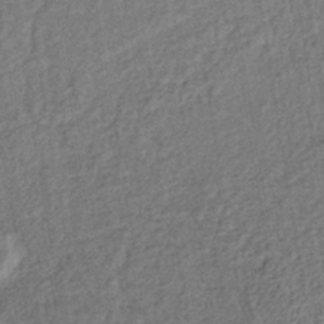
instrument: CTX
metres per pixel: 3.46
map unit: lHb
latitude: -38.5574
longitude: 62.4440
